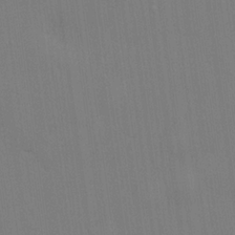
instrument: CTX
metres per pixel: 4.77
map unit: lHvf
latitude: 22.0444
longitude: 142.3684
